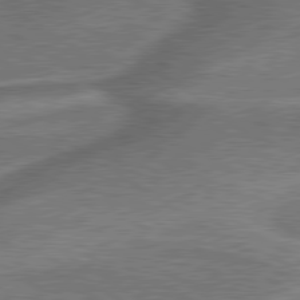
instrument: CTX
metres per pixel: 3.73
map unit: lApd
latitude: 79.9339
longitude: 172.7652
